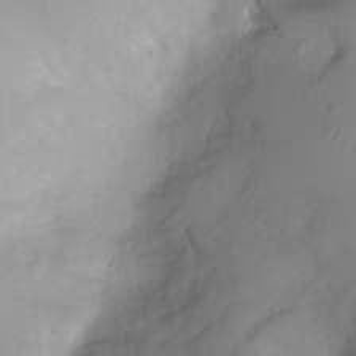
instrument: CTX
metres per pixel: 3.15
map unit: Ht
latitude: -0.8597
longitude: -18.6490
